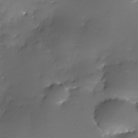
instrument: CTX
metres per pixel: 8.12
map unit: Nhe
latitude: -32.9731
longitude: -117.6694
